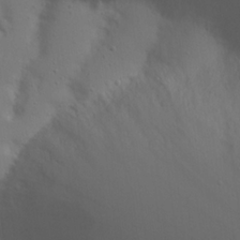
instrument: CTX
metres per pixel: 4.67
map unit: Nhu
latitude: 20.9325
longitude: -73.7450
